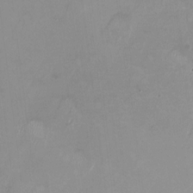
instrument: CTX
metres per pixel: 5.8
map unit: HNhu
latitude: -0.2740
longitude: -4.6301
